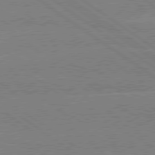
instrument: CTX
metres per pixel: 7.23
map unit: Hpe
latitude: 79.1026
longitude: -132.2900
